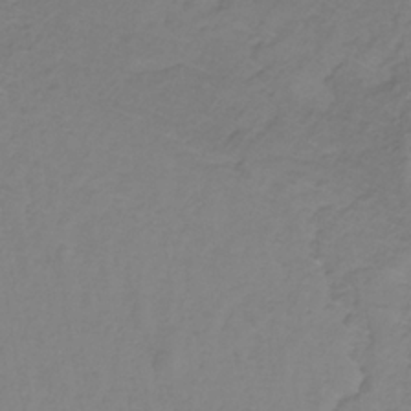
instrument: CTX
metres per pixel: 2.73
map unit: lHb
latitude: -31.2943
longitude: 65.2754
